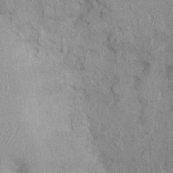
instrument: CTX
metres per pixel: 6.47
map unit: Nhu
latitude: -0.1984
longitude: -15.8773
